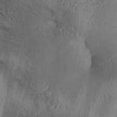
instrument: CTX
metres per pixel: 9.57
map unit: lAa
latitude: 4.4790
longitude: -116.8758
